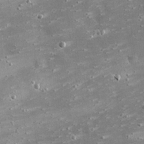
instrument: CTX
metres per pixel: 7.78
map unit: eHh
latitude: 25.0836
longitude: -88.6113
